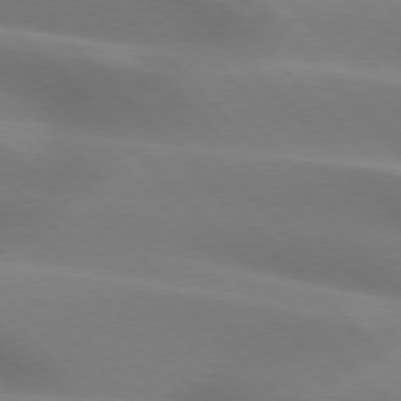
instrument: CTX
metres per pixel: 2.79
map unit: lApd
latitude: 75.4049
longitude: -61.7260
